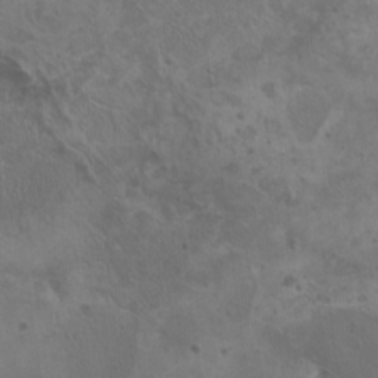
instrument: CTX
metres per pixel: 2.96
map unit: HNhu
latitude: 4.1767
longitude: 4.7085
